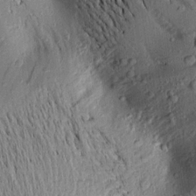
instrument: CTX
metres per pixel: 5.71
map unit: Aa
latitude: 17.0836
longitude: -147.7072
